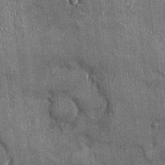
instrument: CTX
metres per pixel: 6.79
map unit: Ht
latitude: -2.6140
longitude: -13.1781
